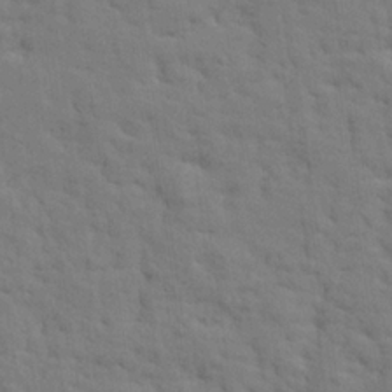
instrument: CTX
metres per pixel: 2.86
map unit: eHh
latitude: 24.8946
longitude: -79.4994
